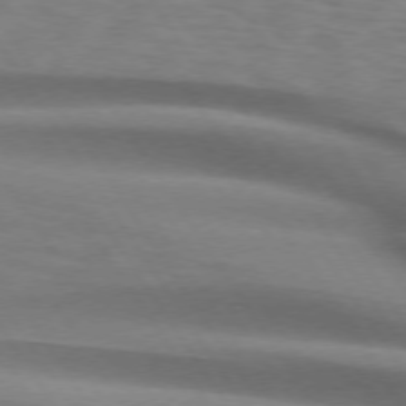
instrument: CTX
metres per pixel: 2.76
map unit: lApd
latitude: 74.3278
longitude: -77.4237
